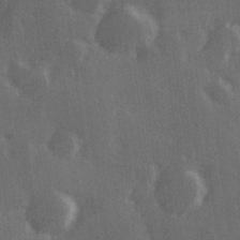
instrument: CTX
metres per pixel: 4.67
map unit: Hve
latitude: 27.2537
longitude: 146.9541
